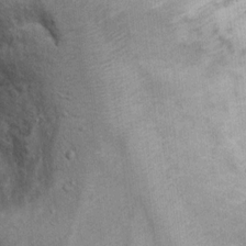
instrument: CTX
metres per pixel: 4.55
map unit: Ht
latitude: 8.9514
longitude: -36.6679
